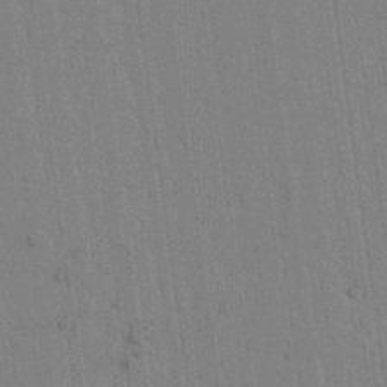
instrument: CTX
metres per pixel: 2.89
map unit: lAvf
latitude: 7.0836
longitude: 164.3684
